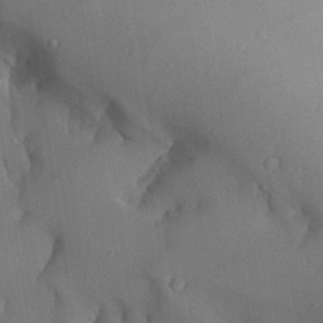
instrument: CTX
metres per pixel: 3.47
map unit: Aa
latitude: 27.4049
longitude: -128.9514
